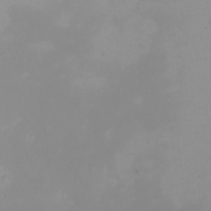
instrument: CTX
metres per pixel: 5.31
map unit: Nhu
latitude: -5.4454
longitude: -80.0633
